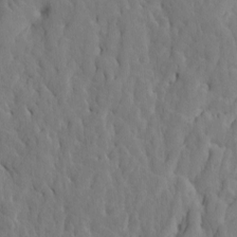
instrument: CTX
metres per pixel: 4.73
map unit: Htu
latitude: -7.3887
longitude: 144.8030
